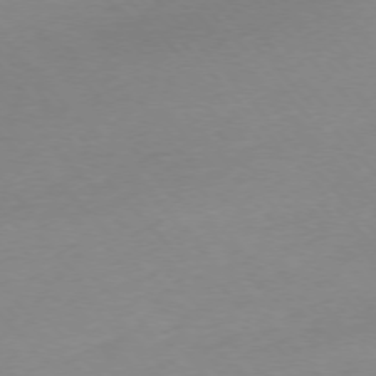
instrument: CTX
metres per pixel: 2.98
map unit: Ap
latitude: -76.0850
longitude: -71.6694
